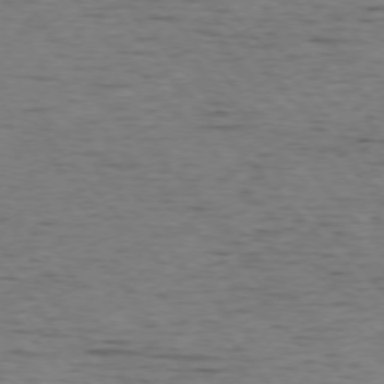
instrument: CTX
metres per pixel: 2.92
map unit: Ap
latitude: -76.2173
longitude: -95.4805
